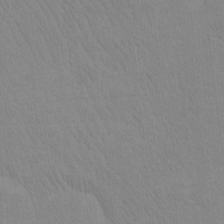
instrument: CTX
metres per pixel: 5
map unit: Htu
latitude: -6.7841
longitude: -70.1767
